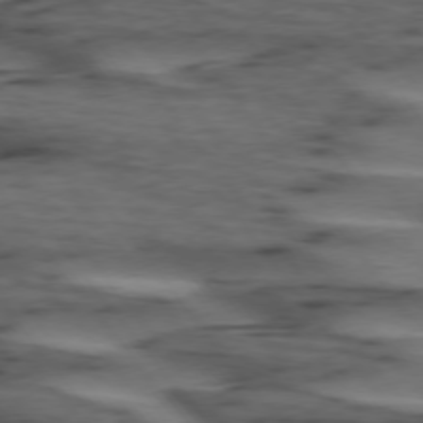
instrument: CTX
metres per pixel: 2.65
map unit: lApd
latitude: 74.9136
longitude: -71.1592
